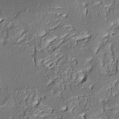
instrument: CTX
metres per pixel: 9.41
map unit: Aa
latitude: 9.0459
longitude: -133.0270
